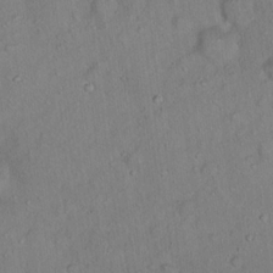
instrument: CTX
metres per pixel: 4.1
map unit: Ht
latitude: 14.4979
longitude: -39.8205
